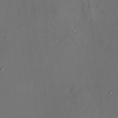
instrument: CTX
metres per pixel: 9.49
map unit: HNhu
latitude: 5.6127
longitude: 7.1431
